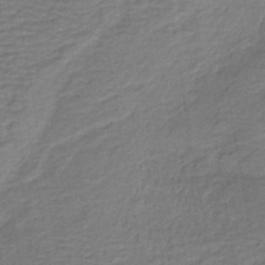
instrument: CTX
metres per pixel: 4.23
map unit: HNb
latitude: -42.1605
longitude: 50.8219
